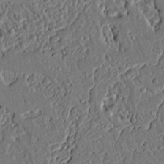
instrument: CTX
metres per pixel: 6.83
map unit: Ht
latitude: 11.6127
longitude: -75.5938
